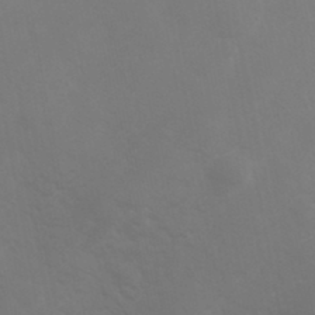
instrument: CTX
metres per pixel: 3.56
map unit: Hve
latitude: 33.1781
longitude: 150.7841
